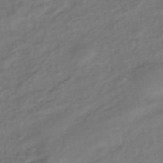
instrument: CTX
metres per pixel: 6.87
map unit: eHb
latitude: -43.1431
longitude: 84.3306
